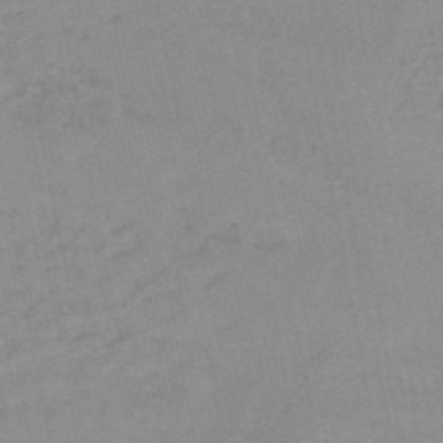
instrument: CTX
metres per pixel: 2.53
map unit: HNb
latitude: -51.9367
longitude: -52.1389
